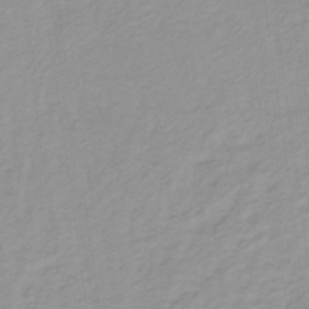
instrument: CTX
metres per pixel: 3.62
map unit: lHb
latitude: -31.9178
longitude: 64.7463
